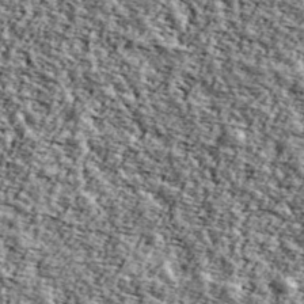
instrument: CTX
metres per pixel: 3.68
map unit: Ave
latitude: 43.5560
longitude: -110.9136
